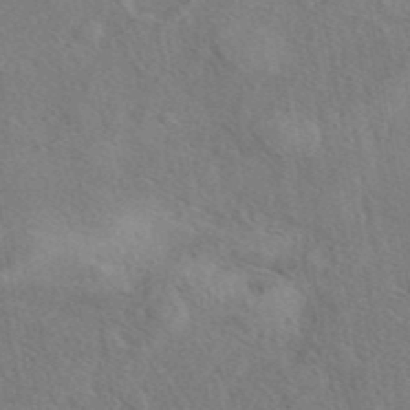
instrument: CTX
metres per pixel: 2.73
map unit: eAb
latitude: 42.2523
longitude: 111.0486
